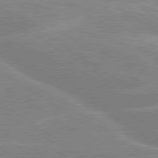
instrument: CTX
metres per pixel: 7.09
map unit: lApd
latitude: 79.4427
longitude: -130.6869
